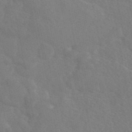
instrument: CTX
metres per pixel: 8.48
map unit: eAb
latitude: 46.1389
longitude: 112.5007
